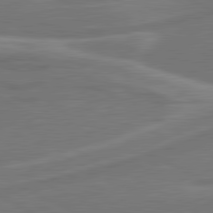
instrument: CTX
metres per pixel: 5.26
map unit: lApd
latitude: 81.0080
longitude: 128.0661
